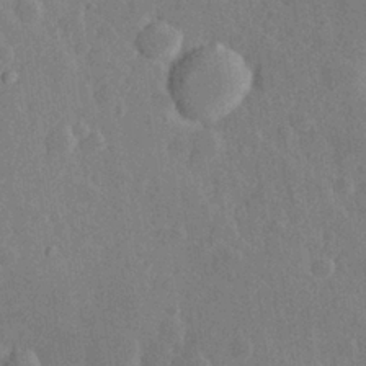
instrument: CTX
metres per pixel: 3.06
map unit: Hve
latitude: 25.0269
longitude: 149.8990
